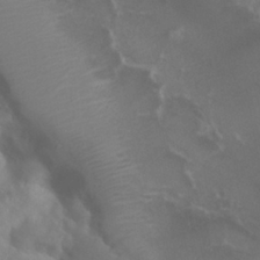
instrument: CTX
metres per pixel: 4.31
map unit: Nhu
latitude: 29.4615
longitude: -55.5182
